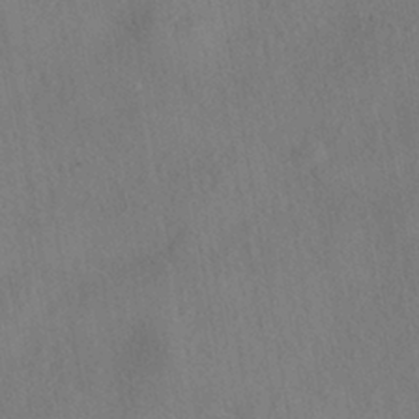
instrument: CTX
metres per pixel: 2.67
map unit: HNhu
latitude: -39.7478
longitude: 107.2565
